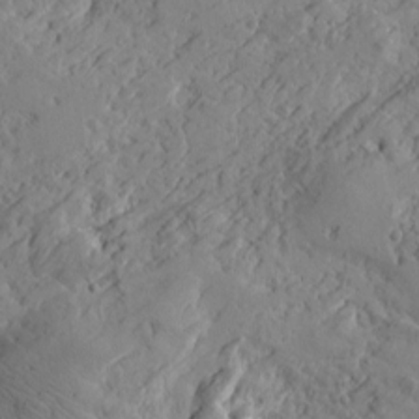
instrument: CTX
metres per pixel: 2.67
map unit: Htu
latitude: -4.1983
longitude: -176.9136
